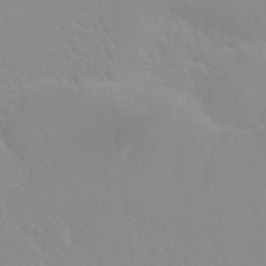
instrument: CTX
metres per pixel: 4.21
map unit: Hto
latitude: 20.2523
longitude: -33.8961
